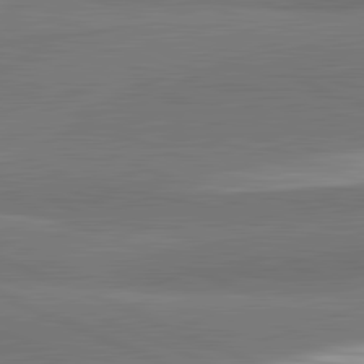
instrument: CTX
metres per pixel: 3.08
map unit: lApd
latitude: 82.3278
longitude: 151.6533
